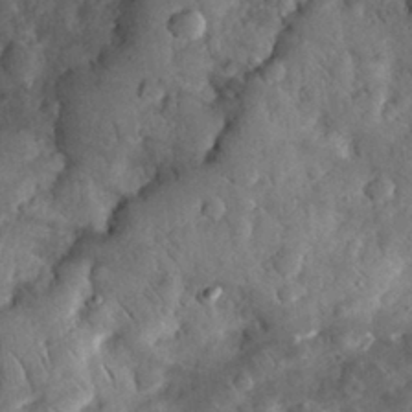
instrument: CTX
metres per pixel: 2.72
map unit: eHh
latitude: 30.9325
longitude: -69.5371
